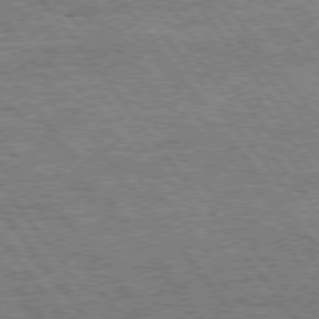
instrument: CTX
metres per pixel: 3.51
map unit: Hpe
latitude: 75.2159
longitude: -138.4979
